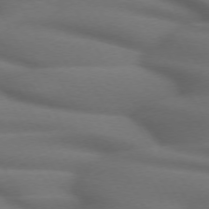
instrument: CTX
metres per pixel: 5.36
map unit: lApd
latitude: 71.7072
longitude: -51.6316
